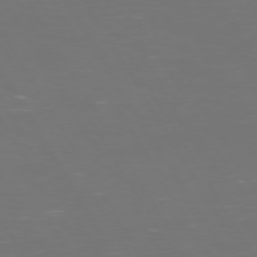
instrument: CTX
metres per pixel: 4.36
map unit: Hpe
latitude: 72.4790
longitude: -126.6302
